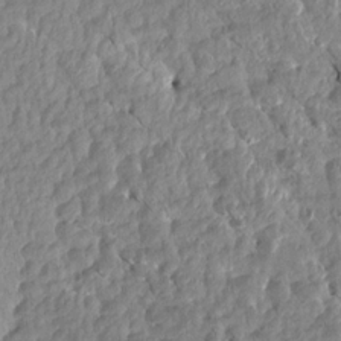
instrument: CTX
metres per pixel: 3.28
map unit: Aa
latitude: 15.6505
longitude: -146.3279
